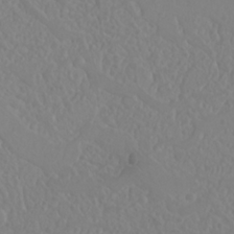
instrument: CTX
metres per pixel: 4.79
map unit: Nhu
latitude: 23.3104
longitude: -64.5735
